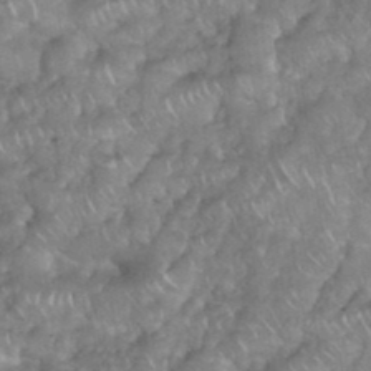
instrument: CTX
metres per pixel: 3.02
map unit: eHh
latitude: 38.4412
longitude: -58.3656
